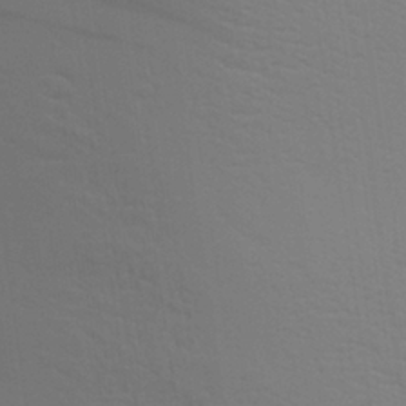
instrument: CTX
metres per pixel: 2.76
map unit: Aa
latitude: 28.8002
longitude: -139.3671
